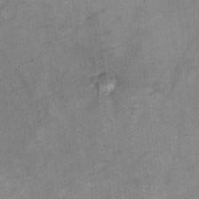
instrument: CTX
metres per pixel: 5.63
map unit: Hto
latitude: 7.1970
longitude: -36.7246
